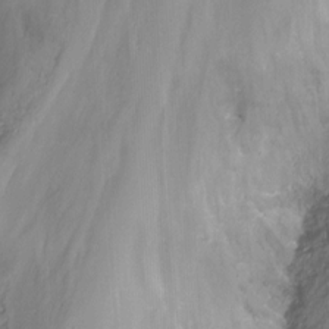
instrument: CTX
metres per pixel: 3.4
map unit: Nhu
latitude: -15.7100
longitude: -51.6882
